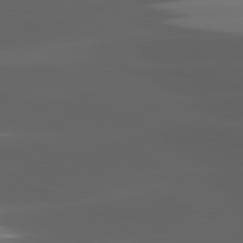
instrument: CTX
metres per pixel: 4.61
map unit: lApd
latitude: 81.4993
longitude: -145.8394
